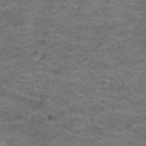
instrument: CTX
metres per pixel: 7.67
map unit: Hto
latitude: 38.4979
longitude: -41.5182
